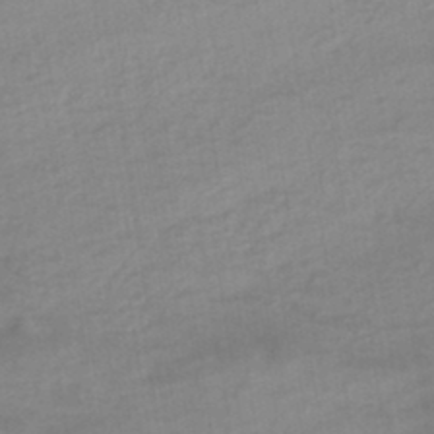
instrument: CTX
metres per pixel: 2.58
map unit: eHb
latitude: -44.8597
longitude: 84.9730
